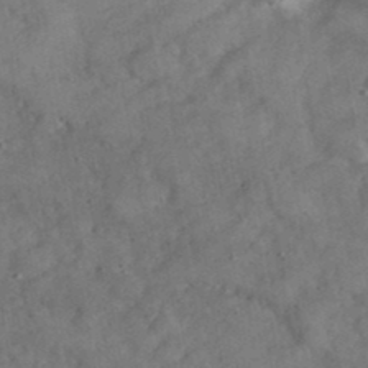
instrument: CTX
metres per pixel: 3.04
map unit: eHh
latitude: 37.6694
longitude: -67.8394
